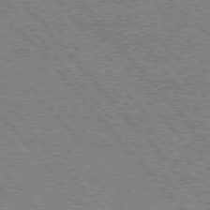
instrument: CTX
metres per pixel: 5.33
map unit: Hpe
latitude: 75.4426
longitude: -150.9324
